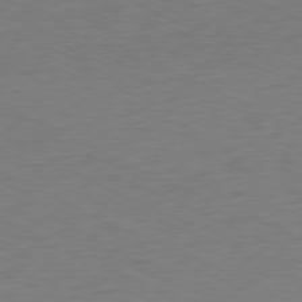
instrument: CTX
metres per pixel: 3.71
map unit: Ap
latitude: -77.4265
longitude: -73.7828
